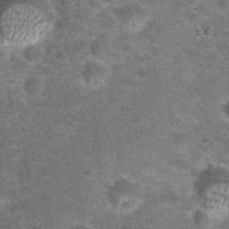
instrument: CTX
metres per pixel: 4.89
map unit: Hto
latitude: 23.2159
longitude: -49.8772
